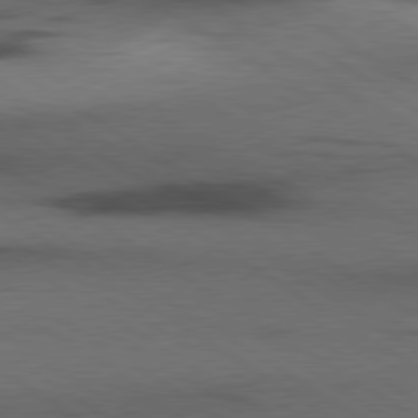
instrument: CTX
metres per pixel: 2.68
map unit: lApd
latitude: 79.7828
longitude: 168.2928
